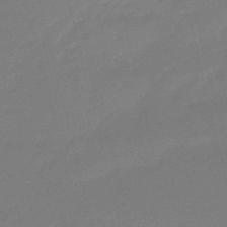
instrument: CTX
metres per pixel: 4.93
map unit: HNb
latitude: -50.7463
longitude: -41.6693
